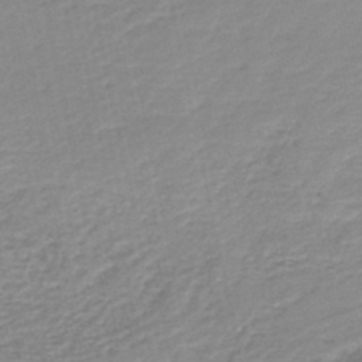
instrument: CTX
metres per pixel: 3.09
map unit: lHb
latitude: -46.3306
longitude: 64.7274
